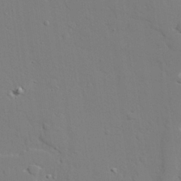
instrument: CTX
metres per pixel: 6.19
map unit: lAvf
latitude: 27.9150
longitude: -108.5545
